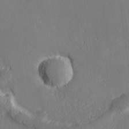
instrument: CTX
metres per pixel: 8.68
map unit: lHvf
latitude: 26.8002
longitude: 142.9352
